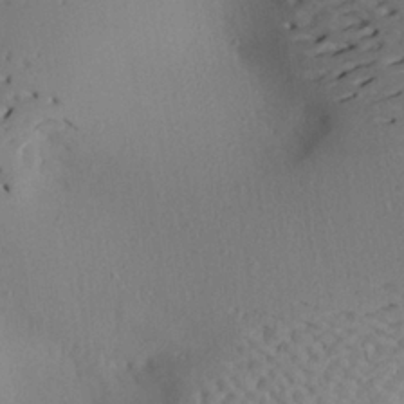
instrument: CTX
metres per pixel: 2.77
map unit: Aa
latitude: 22.4223
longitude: -146.3279
